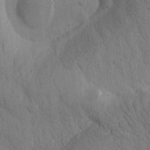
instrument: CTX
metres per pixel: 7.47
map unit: Htu
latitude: -0.3496
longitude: 174.5195
